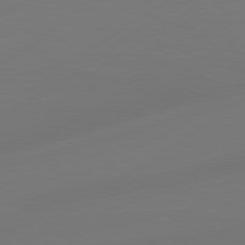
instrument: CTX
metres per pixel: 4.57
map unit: Hpe
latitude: 78.5924
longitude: -128.6301
